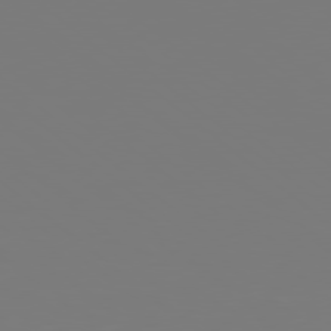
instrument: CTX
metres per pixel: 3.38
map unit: Hpe
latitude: 78.4601
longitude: -138.4412
